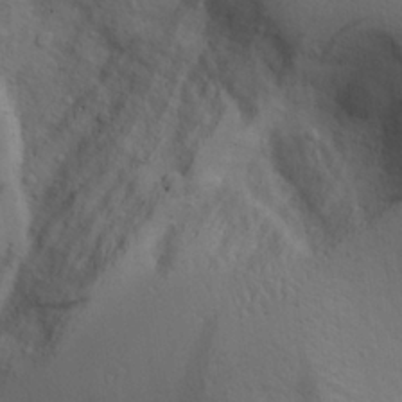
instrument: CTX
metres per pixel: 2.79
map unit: Aa
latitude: 25.3103
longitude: -131.9528
